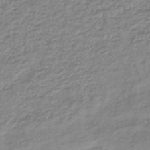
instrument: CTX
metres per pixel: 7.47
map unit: lHb
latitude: -42.6518
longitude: 72.3117
